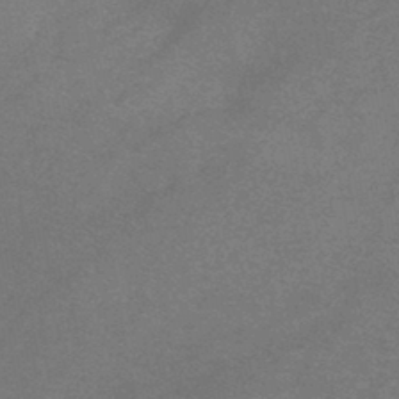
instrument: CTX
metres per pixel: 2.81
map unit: HNb
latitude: -44.0094
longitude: -40.6112
